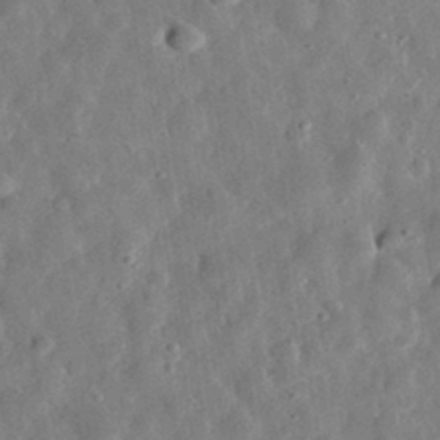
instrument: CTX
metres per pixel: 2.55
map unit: eHh
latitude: 32.2334
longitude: -77.2348
